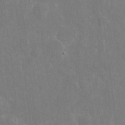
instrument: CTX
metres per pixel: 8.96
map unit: eHh
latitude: 8.5924
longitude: -71.4615
